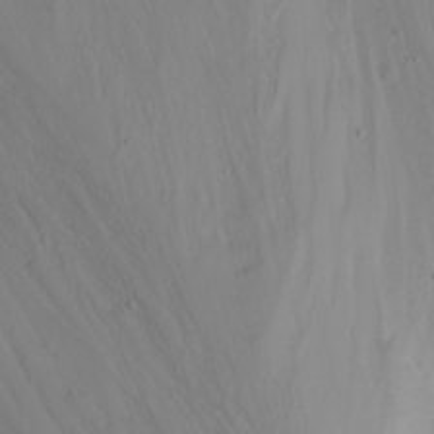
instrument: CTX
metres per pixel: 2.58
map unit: Nhu
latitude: -4.2739
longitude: -86.3845
